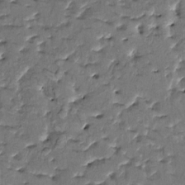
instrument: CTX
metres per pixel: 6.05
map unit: HNhu
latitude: 4.7624
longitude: 9.6344
